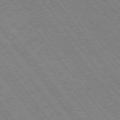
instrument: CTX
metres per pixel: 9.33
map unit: Hpe
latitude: 75.0458
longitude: -149.7828
